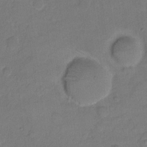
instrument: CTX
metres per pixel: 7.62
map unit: Hto
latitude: 5.3671
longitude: -61.2348
